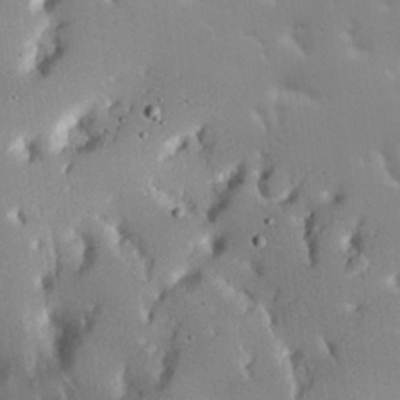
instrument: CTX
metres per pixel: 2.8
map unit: Hve
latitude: 17.3482
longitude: 150.7841
